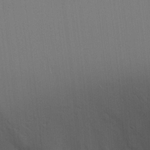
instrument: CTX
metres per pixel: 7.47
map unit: lHvf
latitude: 18.0444
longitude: -117.6505
